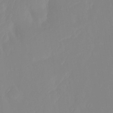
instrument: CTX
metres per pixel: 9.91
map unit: Ht
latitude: -13.8989
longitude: -57.5560
